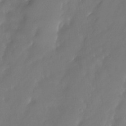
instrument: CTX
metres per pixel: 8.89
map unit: HNhu
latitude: -23.9556
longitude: 51.0675
